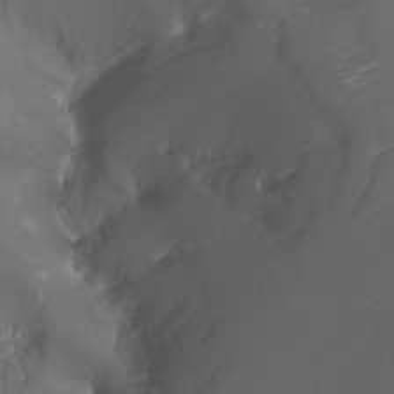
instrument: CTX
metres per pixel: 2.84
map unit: Nhu
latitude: -7.9178
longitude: -82.5734
